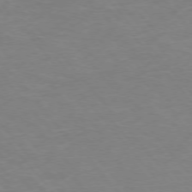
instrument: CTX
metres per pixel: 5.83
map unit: Ap
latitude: -76.5007
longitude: -88.7247
